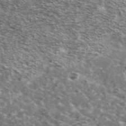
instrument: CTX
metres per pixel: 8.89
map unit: Ave
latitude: 39.2915
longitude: -108.1577
